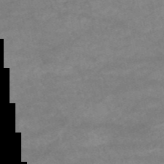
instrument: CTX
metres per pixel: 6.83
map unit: HNb
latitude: -53.3509
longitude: -41.8583
